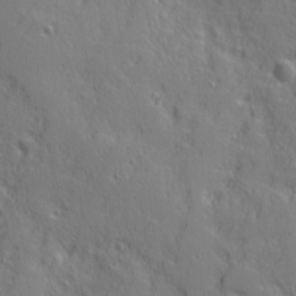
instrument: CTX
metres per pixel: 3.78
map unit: Ave
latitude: 11.9150
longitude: -101.6694
